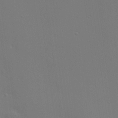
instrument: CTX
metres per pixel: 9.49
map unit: Ave
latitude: 23.4993
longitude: -135.8772
